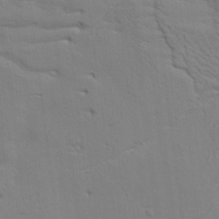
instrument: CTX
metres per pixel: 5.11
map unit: Aa
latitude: 9.1025
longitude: -135.5749
